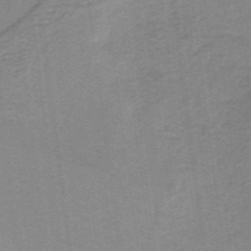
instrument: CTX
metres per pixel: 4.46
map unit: lHb
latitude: -40.2928
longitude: 54.1417
